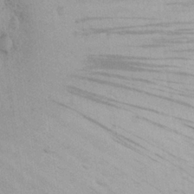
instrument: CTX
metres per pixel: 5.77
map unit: Nhu
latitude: 22.6490
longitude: -75.3104
